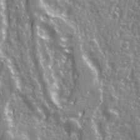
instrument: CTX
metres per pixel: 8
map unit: Ave
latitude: 21.6316
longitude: -133.0458
